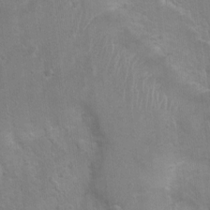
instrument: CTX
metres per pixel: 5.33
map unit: Nhu
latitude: 1.2537
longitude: -16.7246
